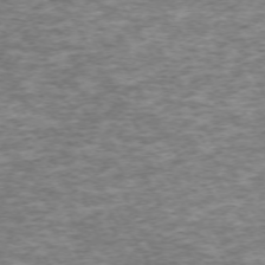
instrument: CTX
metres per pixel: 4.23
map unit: Hpe
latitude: -71.6533
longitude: 13.5966
